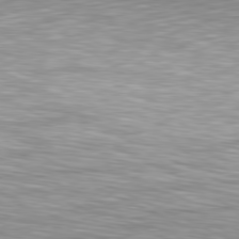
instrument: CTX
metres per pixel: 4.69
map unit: Hpe
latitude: -81.6155
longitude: 15.0487
